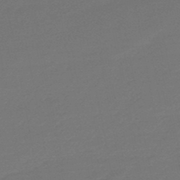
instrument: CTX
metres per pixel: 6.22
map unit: eHb
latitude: -47.5777
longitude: 85.8044
